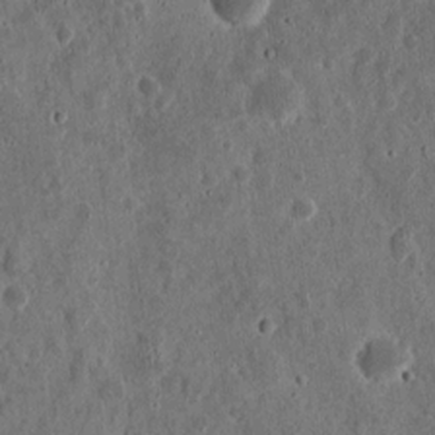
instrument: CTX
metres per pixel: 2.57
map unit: eHh
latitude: 11.9906
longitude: -73.8017
